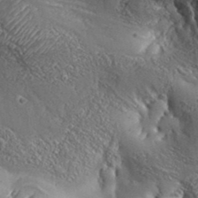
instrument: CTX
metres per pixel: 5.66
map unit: Aa
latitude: 34.0444
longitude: -134.8947
